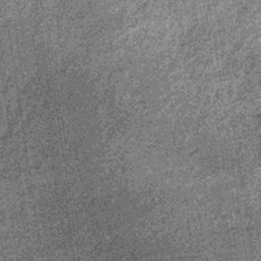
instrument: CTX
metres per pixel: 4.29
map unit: lHb
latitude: -36.0850
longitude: 67.4833
